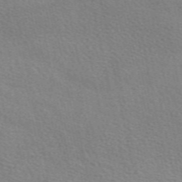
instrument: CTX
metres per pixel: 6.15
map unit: eAb
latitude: 51.0080
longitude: 116.7841
